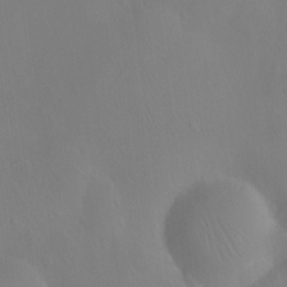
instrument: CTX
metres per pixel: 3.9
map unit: Ht
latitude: -11.3132
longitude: -43.9339
